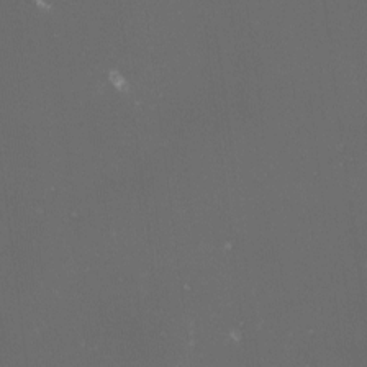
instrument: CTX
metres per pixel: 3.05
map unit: lHvf
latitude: -13.5588
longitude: -101.2348
